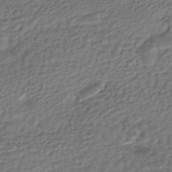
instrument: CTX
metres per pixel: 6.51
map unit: HNhu
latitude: -45.1053
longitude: 102.3684
